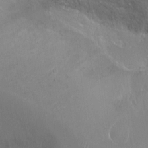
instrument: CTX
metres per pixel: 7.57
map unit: Ht
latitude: -14.9731
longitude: -40.7813
